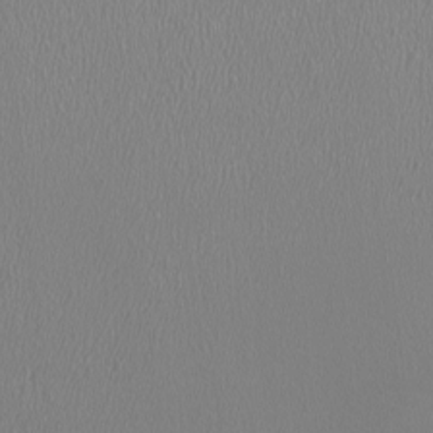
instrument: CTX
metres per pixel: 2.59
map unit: HNhu
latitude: -1.5399
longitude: -0.6679
